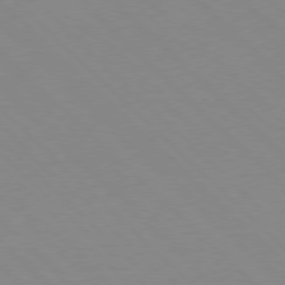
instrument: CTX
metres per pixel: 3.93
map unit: Hpe
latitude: -78.9919
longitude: 8.2928
